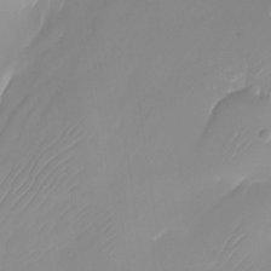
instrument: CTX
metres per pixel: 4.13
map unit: Nhu
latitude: -24.0283
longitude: -71.3481
